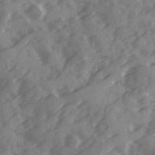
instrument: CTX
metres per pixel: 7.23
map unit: Ave
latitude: 19.1970
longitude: -131.2537
